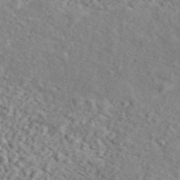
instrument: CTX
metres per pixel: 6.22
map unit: ANa
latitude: 44.7435
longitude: 21.2754
